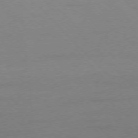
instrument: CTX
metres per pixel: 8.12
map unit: Ap
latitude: -76.7085
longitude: -79.8773
